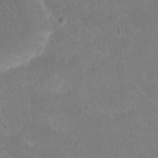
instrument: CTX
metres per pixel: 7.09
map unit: eHh
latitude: 20.1200
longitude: -63.8773
